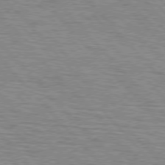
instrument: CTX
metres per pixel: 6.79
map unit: lApd
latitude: 76.3845
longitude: -72.2523
